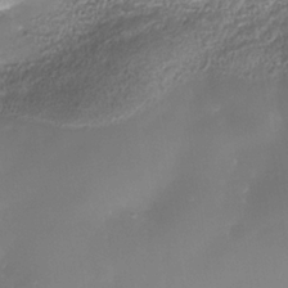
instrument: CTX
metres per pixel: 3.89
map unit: Nhe
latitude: -35.3699
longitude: -145.4048
